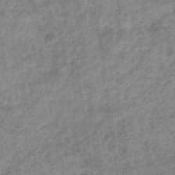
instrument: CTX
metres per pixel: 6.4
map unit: eHb
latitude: -36.5762
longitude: 80.2929
